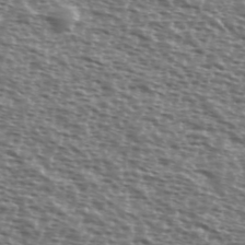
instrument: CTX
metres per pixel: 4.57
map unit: Ave
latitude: 38.6679
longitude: -111.9339
